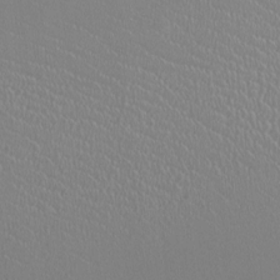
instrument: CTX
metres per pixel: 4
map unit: HNhu
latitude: -2.0283
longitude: -0.5734
